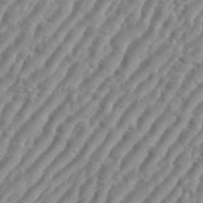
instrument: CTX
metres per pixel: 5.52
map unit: eHh
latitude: 36.2712
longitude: -134.7246
